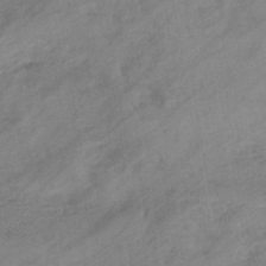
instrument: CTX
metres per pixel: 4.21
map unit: eHb
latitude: -44.2173
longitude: 85.4643
